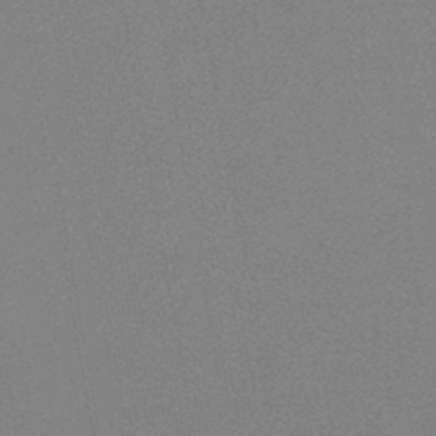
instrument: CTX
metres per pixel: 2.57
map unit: HNb
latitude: -45.4454
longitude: -40.4034
